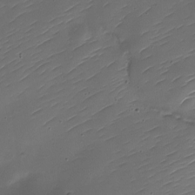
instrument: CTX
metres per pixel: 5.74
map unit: Nhe
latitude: -18.9542
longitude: 144.6519
